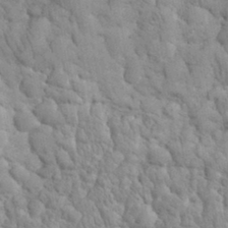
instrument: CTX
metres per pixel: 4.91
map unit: eHh
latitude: 32.2900
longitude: -66.2900
